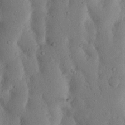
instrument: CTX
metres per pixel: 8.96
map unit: Nhu
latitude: 18.7057
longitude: -75.5938
